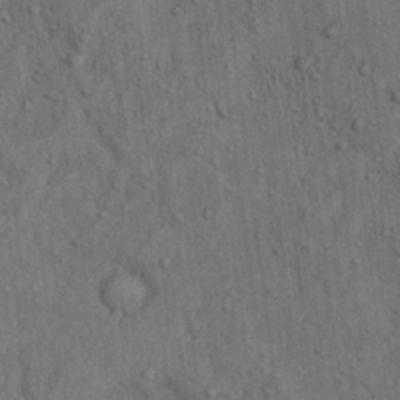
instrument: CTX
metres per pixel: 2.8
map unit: Ave
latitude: 23.5560
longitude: -134.4223
